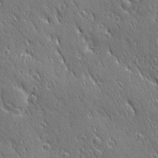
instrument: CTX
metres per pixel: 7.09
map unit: Ave
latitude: 21.1214
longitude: -136.3468
